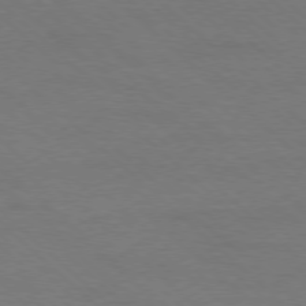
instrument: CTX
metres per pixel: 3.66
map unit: Ap
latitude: -78.6140
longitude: -86.6868
